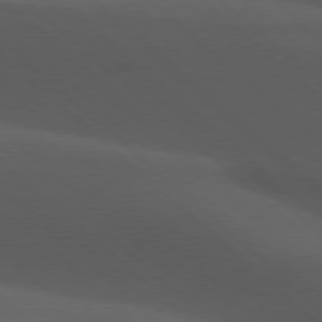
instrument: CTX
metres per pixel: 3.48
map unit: lApd
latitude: 77.7260
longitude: -54.3656
